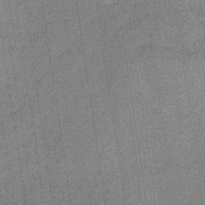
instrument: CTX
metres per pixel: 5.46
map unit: lHb
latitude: -39.8423
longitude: 69.3887
